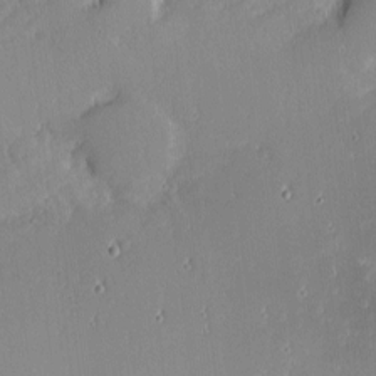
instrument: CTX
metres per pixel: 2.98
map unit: eHh
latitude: -1.1998
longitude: -85.9150
